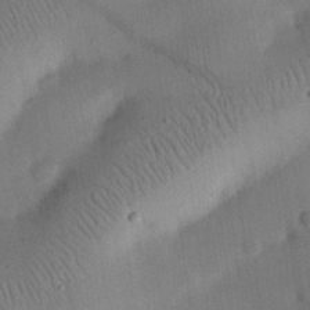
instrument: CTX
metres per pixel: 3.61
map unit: eHh
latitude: 25.1214
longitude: -69.3671
